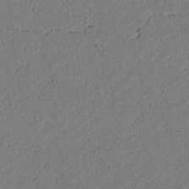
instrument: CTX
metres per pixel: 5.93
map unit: lAvf
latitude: 4.5357
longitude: 167.4076
